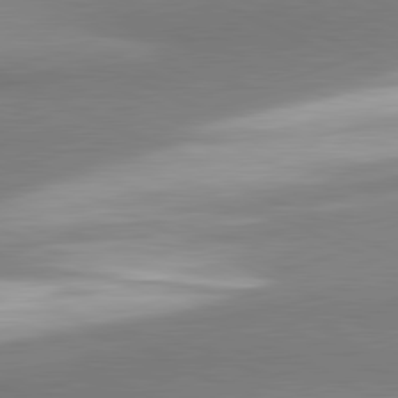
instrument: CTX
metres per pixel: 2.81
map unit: lApd
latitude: 81.2915
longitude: 166.7652
